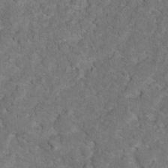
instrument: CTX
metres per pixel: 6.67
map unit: Hto
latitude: 17.3860
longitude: -37.9150
